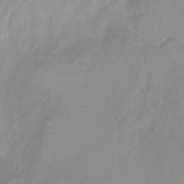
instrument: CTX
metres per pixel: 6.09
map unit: Nhu
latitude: 3.2159
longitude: -24.7246
